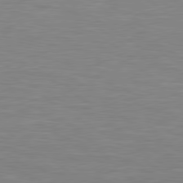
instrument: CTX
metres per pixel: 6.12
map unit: Hpe
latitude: 79.3671
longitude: -127.8395
